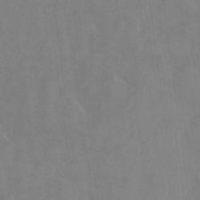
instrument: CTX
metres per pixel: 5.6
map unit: HNhu
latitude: -24.2361
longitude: 51.1809
